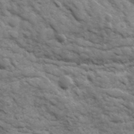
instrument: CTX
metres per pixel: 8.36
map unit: Ave
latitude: 16.9703
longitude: -131.7828
